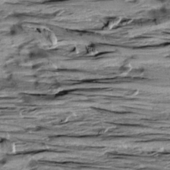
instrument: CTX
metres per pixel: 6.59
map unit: Aa
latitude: 8.8191
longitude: -139.9528
